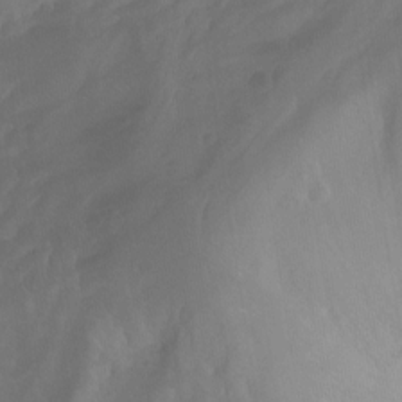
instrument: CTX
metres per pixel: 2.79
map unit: Aa
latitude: -13.4643
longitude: -66.7057
